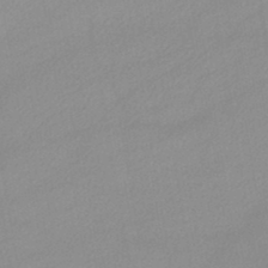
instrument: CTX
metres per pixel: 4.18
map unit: lHb
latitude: -44.5196
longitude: 67.4076
